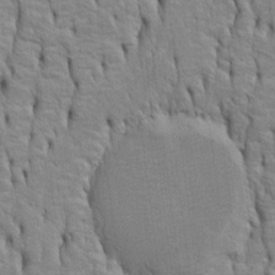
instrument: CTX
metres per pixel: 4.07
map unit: Htu
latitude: -5.0675
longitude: 151.1053
